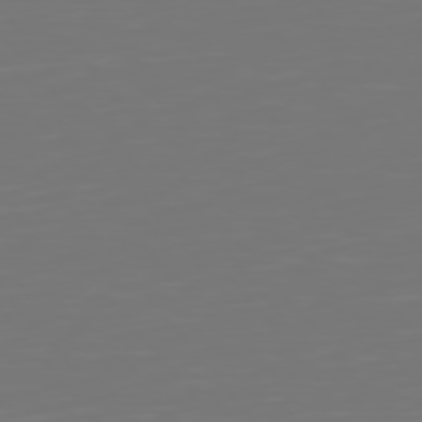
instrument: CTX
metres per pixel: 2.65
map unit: Hpe
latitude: 75.5938
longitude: -124.1200
